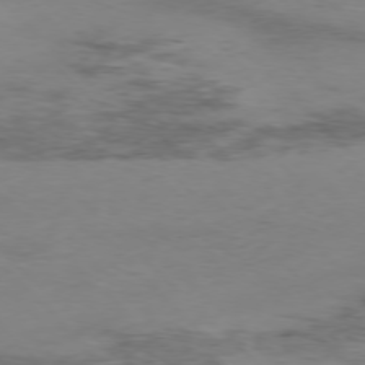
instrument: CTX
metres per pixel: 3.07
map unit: Hpe
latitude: -77.2187
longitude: 11.7478
